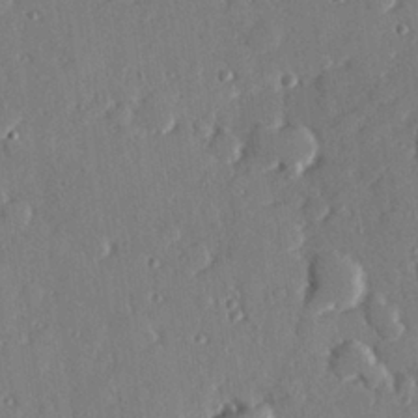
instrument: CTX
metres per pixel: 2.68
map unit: Hve
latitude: 26.5357
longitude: -93.3859
